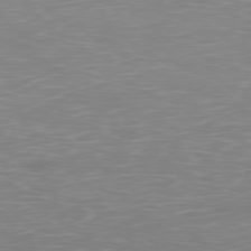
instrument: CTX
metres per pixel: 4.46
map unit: Ap
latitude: -78.7463
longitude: -97.1403
